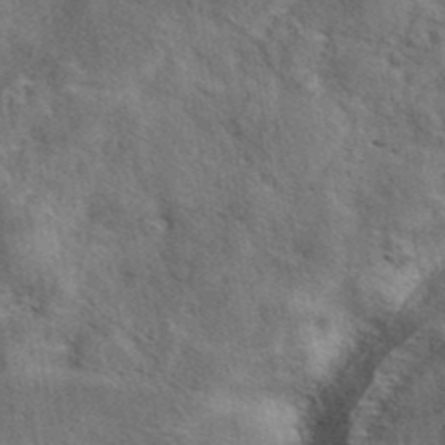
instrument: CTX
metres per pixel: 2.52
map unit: eAb
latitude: 38.9703
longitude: 112.5763
